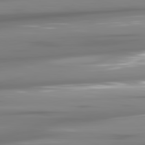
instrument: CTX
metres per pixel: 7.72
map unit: lApd
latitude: 81.5560
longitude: -141.2914
